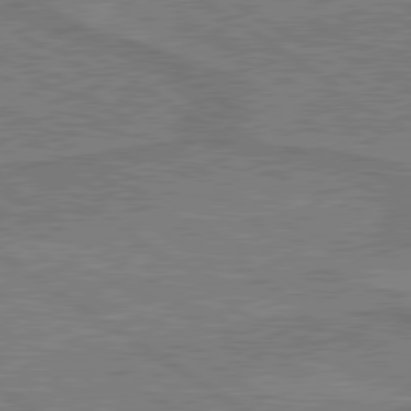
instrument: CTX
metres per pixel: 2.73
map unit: lApd
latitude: 79.9339
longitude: 166.4062
